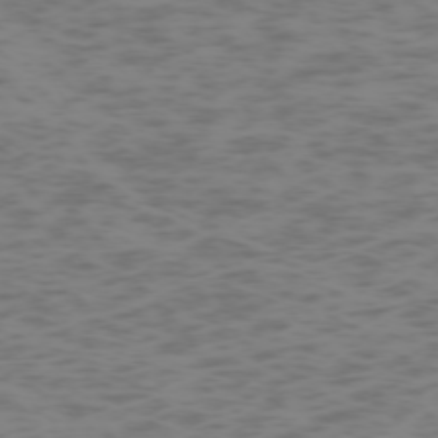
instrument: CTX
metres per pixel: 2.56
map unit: Hpe
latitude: -73.3887
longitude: 7.0108
